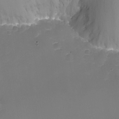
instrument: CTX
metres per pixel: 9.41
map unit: Nhu
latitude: -13.7289
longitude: -66.4601
